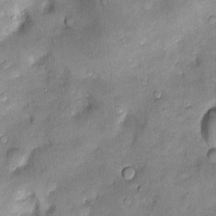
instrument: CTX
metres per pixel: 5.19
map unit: Htu
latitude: -5.2754
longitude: 157.9745
